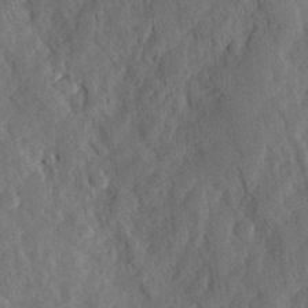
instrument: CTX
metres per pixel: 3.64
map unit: Ave
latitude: 23.3293
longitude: -132.4601
